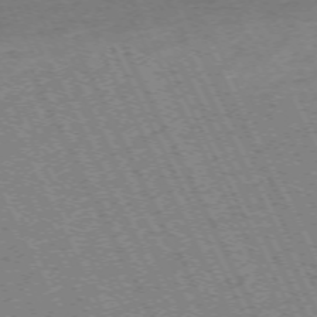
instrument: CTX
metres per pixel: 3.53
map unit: Hpe
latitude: -71.1242
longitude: 9.2376
